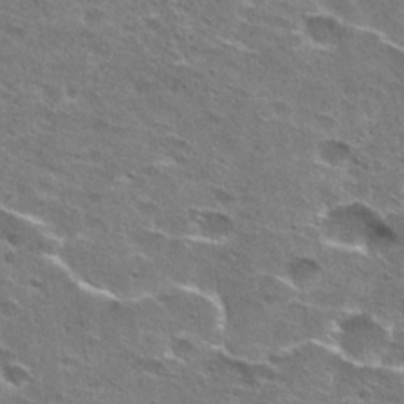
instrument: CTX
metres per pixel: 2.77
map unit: Hto
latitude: 27.2726
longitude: -47.7450
